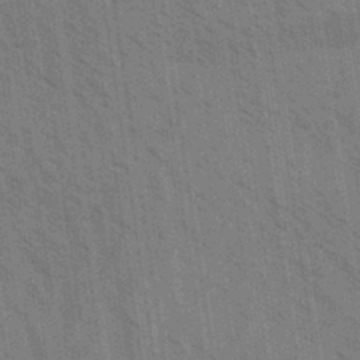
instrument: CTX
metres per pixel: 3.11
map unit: Aa
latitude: 32.4790
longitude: -139.8394
